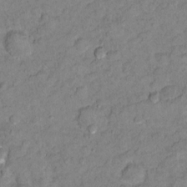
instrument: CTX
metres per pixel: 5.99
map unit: Ht
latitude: 11.8206
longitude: -33.7072
